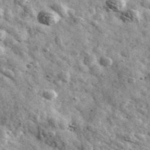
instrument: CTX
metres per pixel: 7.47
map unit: Ave
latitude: 41.2915
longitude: -107.4804
